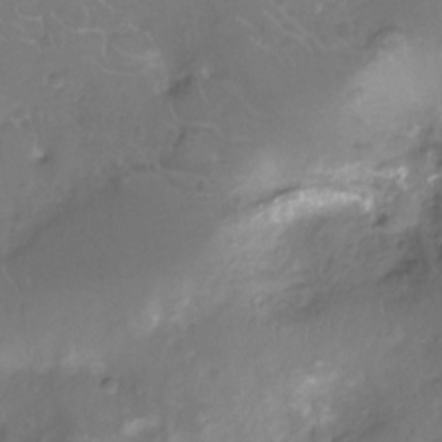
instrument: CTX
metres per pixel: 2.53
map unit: Nhu
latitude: -10.7841
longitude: -21.7450
